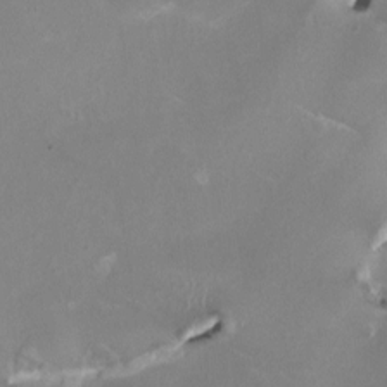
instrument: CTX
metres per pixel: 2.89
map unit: HNhu
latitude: 1.2915
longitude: -3.2915
